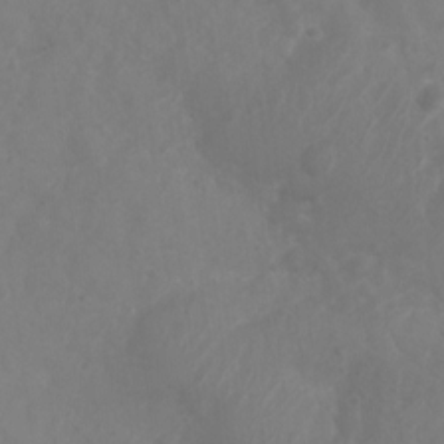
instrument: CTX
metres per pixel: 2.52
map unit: Nhu
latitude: 5.9717
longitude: -19.2537
